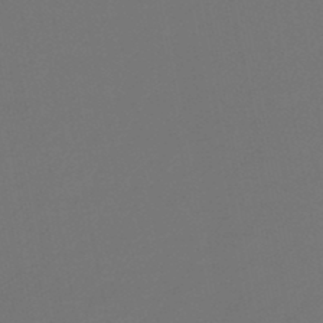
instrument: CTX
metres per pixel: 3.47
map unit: HNb
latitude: -46.8786
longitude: 56.7841
